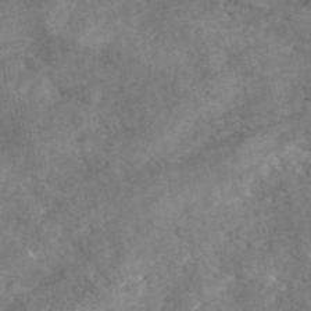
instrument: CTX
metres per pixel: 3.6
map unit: eAb
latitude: 46.4790
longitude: 127.5588
